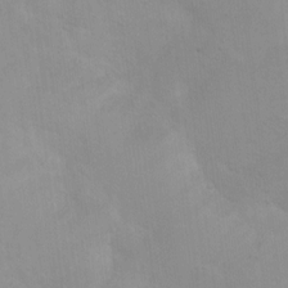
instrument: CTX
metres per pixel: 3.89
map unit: Ht
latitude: 4.4034
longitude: -28.1200
